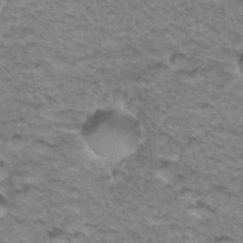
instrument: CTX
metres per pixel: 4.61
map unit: Hto
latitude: 34.6490
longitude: -47.7639
